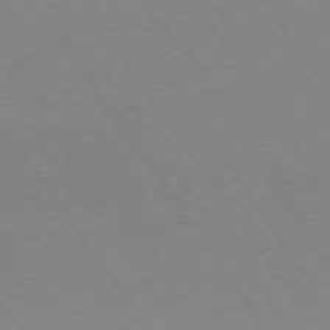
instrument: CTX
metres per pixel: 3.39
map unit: Hpe
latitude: 74.3089
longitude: -140.6679
